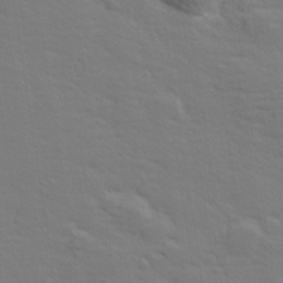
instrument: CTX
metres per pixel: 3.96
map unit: lHvf
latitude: 26.8002
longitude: 143.2753
